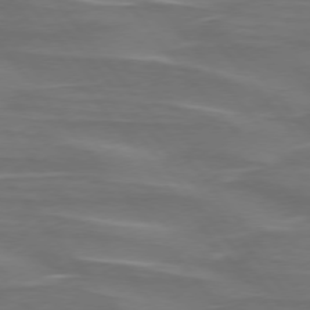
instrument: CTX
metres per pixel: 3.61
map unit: lApd
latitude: 75.3482
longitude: -80.2711
